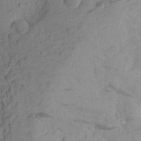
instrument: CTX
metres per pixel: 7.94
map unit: Aa
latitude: 25.4426
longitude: -147.8773
